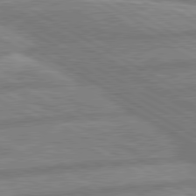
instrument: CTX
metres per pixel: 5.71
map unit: lApd
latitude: 80.4412
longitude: -171.3293
